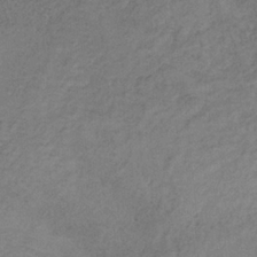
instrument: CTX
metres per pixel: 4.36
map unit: HNb
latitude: -32.4818
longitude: 58.5951
